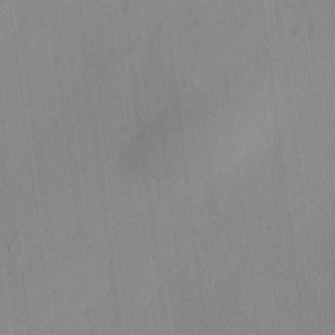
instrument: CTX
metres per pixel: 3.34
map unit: lHvf
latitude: 18.0633
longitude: -112.7057
